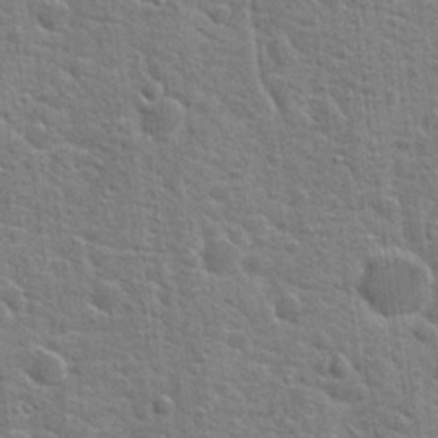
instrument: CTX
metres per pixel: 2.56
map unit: Hto
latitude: 21.4805
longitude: -43.9906
